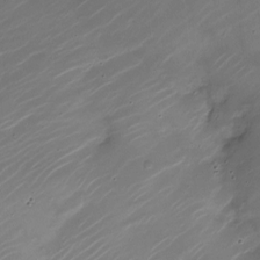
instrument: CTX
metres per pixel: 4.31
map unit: Nhe
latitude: -19.2376
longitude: 143.8800
